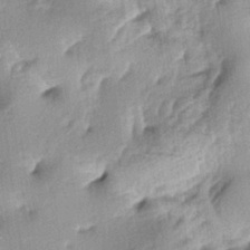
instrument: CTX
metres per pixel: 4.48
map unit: lAa
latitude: -4.6707
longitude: -124.9703
